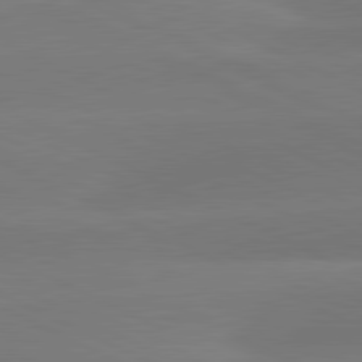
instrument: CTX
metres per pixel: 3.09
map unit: lApd
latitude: 81.3104
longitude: -154.4601
